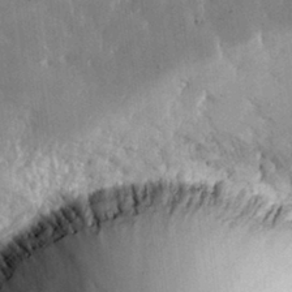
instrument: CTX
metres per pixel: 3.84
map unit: lHvf
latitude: 30.5924
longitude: -93.0458
